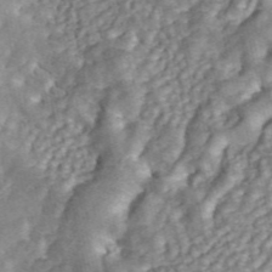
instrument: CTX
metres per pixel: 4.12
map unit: ANa
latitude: 45.9150
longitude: 24.9353
